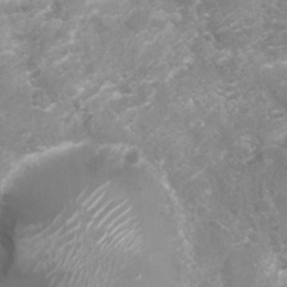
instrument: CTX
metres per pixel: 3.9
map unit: Nhu
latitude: 7.5938
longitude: -20.7435
